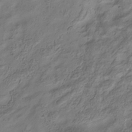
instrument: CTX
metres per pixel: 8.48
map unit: Hve
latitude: -34.4818
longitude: 88.6329
